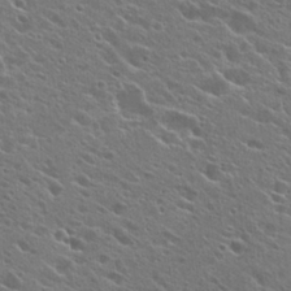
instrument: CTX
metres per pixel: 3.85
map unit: Hto
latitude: 26.3278
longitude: -44.7813
